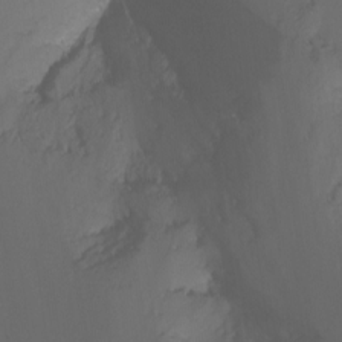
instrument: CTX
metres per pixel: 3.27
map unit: Nhu
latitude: -14.1228
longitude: -52.4979
